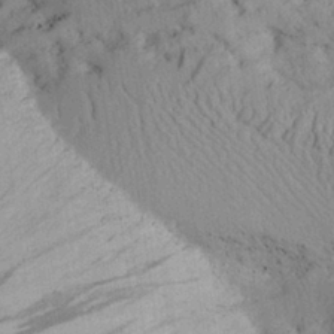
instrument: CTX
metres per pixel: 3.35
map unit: Aa
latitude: 28.1578
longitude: -134.4979
